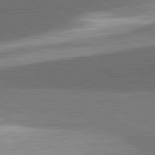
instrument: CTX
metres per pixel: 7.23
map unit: lApd
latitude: 81.8016
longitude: 139.9367
